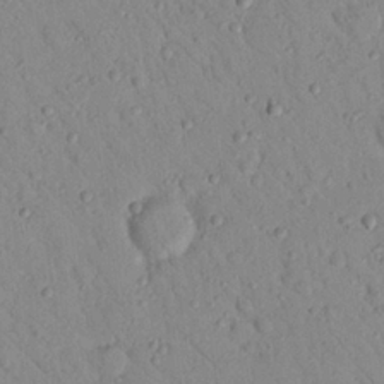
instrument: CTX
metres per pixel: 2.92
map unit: Nhu
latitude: 23.1592
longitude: -75.7450
